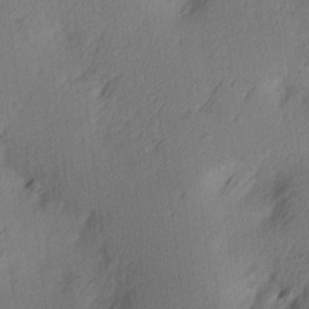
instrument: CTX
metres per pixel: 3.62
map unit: Ave
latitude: 13.8772
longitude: -106.4034
